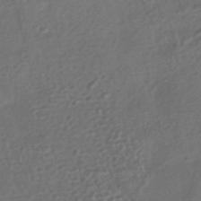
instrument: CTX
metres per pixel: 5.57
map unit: HNhu
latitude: -42.7274
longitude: 94.5007
